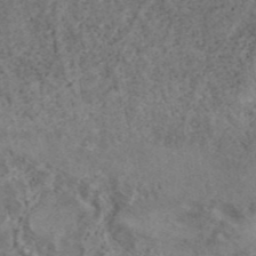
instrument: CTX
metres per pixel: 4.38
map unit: ANa
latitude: 42.2145
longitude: 17.9745
